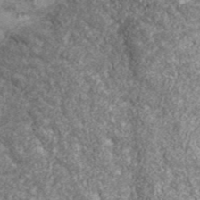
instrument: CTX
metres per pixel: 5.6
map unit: eHh
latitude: 43.1214
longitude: -90.1767
